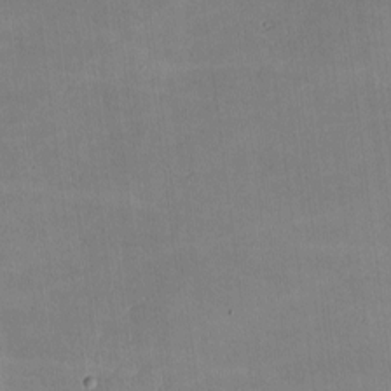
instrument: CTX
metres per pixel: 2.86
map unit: lHvf
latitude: -9.3887
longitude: -101.4993
